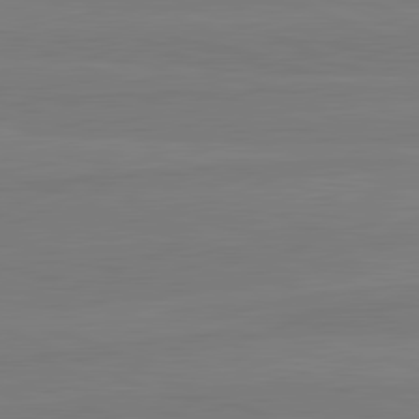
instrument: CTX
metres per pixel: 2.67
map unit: lApd
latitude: 81.7261
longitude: -178.4601
